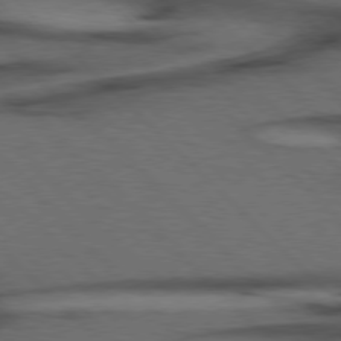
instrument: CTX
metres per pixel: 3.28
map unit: Hpe
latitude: 77.2159
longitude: -155.0836
